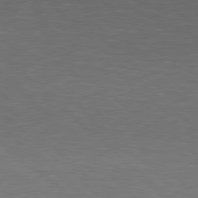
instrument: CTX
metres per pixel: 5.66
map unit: Hpe
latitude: 78.1956
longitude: -160.9891
